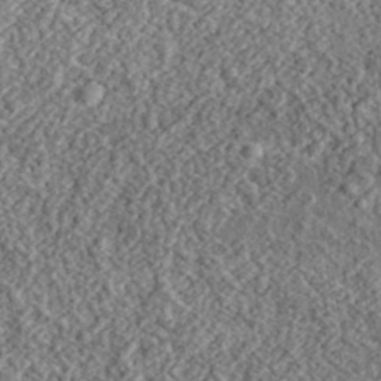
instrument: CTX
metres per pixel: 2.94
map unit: lHvf
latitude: 37.2159
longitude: -88.9136
